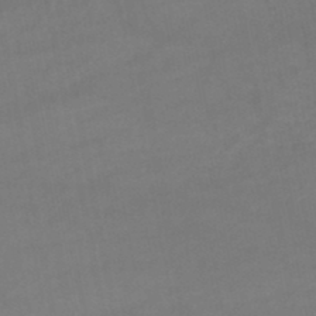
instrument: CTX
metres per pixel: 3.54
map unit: lHb
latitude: -45.9178
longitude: 66.8408
